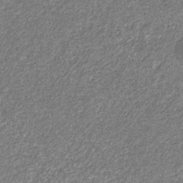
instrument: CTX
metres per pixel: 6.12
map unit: eHb
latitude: -31.6344
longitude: 69.7666
